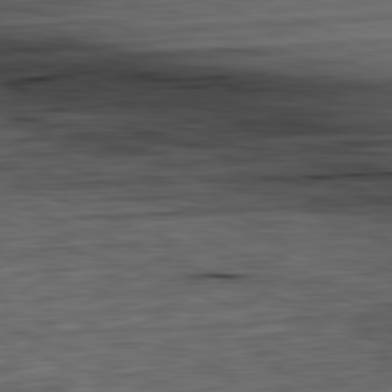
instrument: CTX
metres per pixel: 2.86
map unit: Hpe
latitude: -82.6707
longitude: 12.5952
